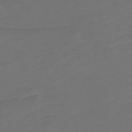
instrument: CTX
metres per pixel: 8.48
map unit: Nve
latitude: -58.3684
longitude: 56.5574
